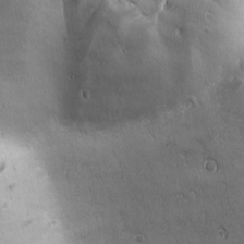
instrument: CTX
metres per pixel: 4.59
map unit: Ave
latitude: -7.2565
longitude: -121.7828
